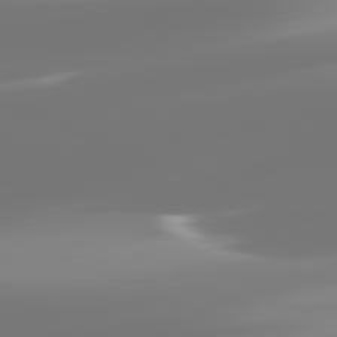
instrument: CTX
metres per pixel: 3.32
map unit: lApd
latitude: 82.1577
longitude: -150.3467
